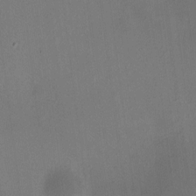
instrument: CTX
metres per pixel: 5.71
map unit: HNhu
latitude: 5.8205
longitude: 9.6155
